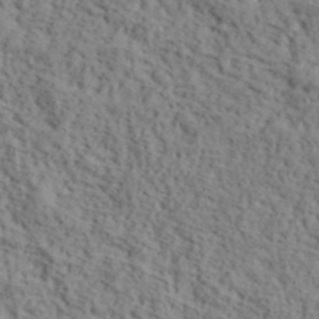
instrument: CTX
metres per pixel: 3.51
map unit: lHvf
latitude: 39.5749
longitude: -87.4048
